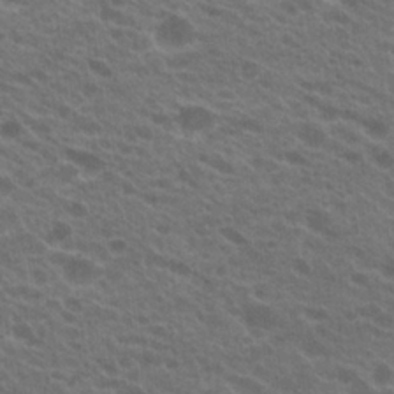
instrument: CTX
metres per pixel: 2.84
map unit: Hto
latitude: 22.8569
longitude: -37.8395
